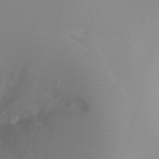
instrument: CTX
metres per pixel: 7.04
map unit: Ht
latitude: -1.8423
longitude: -61.7638
